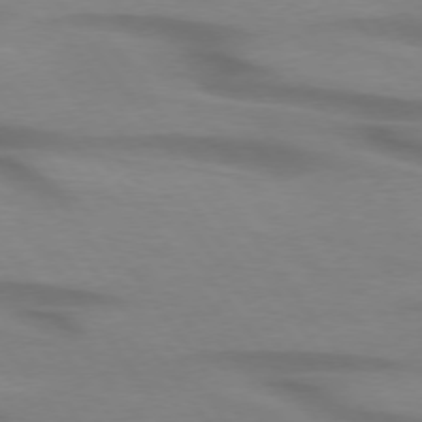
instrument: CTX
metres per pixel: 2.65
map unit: lApd
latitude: 74.4412
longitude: -59.7072
